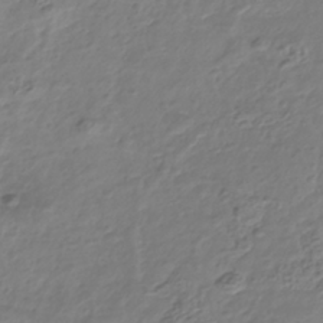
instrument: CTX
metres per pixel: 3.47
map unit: Nhu
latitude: -41.5588
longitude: -85.4049
